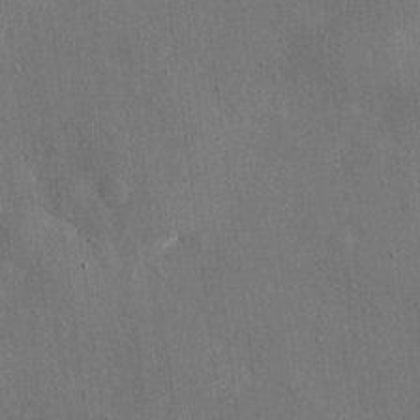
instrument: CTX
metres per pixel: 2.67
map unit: eHh
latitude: 10.4790
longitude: -69.8017
